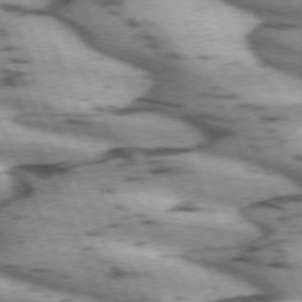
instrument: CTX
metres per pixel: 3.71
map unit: lApd
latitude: 72.2334
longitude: -53.9717
